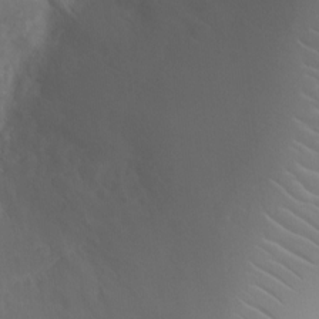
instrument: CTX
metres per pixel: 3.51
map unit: Ht
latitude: -0.6141
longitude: -16.3845
